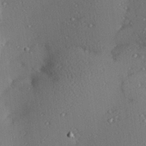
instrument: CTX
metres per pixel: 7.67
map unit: Hve
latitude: 26.2523
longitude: -91.9528
